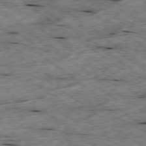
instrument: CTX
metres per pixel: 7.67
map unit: Ap
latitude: -79.5588
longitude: -88.3657
